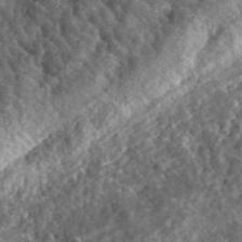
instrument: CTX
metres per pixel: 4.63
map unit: eHh
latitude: 35.1781
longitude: -78.8947
